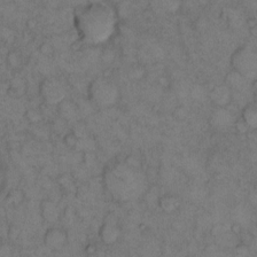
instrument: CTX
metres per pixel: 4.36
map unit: eHh
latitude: 12.3656
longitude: -63.2915
